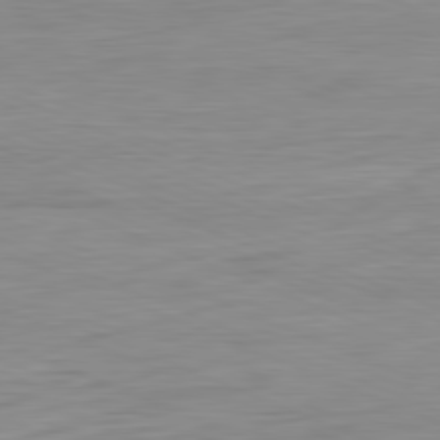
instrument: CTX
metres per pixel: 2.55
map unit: Ap
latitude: -81.8800
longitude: -75.6883
